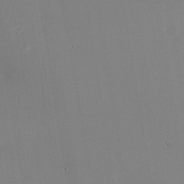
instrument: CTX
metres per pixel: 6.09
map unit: Nhu
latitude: -24.4818
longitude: -72.8569
